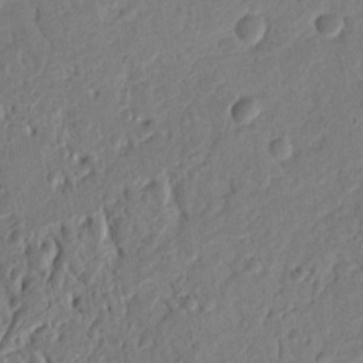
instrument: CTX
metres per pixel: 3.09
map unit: Ht
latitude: 11.7261
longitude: -75.9717
